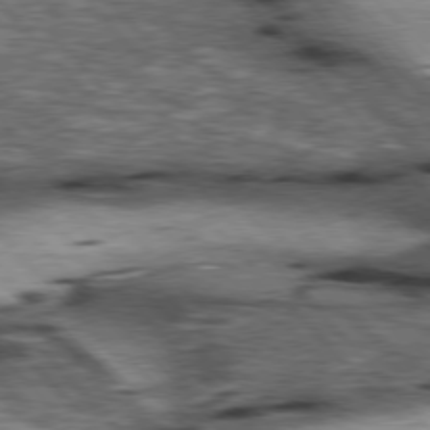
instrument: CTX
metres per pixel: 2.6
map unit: lApd
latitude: 77.0458
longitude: -49.7261
